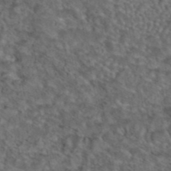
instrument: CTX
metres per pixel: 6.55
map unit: eAb
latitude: 43.6316
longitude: 104.5007
